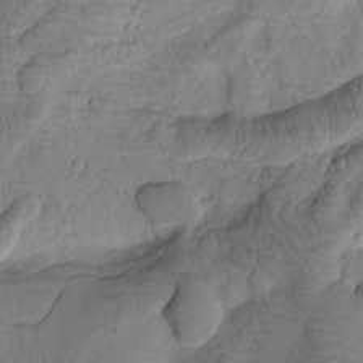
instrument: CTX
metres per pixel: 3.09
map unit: Htu
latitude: -0.8786
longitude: 170.7652
